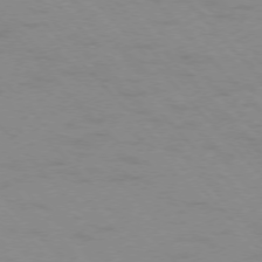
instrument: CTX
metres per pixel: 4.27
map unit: Ap
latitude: -76.6141
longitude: -61.2915
